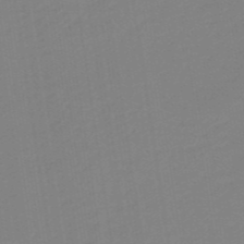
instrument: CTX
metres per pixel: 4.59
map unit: eHb
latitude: -48.0850
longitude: 87.6722
